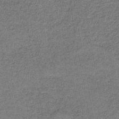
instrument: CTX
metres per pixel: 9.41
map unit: HNb
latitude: -36.6707
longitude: 51.8800
